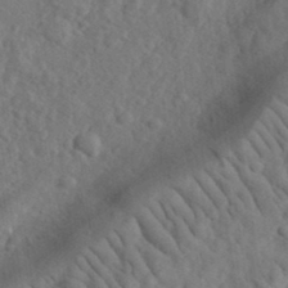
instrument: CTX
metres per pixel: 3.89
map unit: eHh
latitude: 34.5734
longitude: -78.2901
